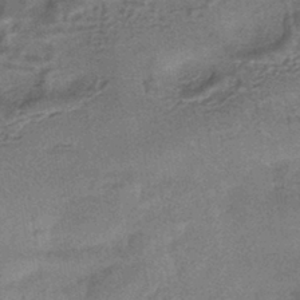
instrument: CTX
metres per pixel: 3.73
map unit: HNhu
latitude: -42.2172
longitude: 90.5763
